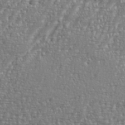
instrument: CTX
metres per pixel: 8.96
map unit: eHh
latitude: 35.2348
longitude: -133.9339
